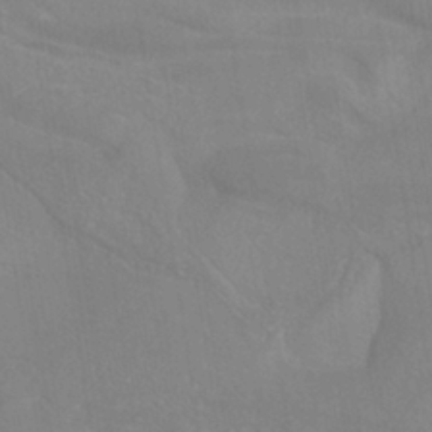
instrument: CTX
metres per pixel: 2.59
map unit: ANa
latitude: -37.9178
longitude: 95.6155
